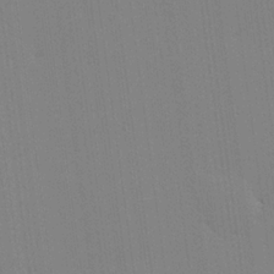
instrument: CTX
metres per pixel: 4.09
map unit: Hve
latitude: 25.5560
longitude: -91.1403
